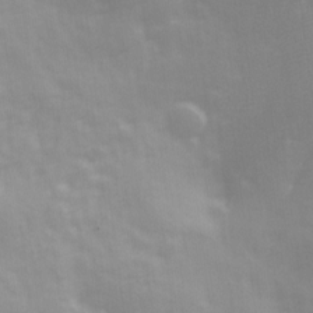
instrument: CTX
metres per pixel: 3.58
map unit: Ave
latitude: 13.1403
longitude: -104.3279
